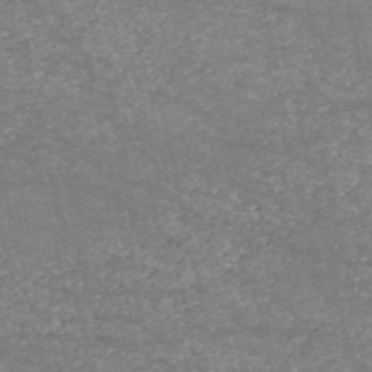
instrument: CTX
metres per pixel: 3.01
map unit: HNb
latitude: -53.7855
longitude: -38.5168
